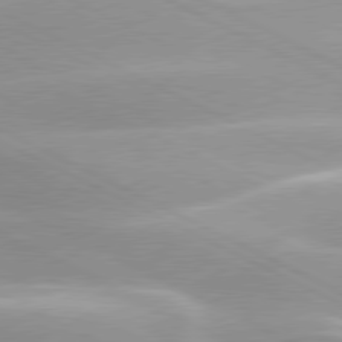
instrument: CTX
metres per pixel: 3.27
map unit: lApd
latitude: 79.9528
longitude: -120.2334
